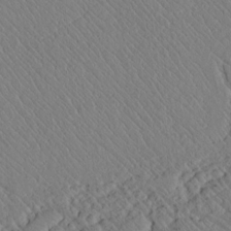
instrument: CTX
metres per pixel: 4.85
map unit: lAvf
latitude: 7.0836
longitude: 159.4832
